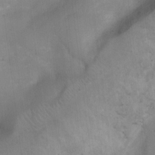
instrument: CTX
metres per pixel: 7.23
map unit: Ht
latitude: 1.8583
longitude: -23.3104
